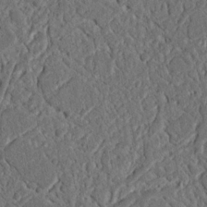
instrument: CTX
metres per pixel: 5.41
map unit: Nhu
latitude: 15.8017
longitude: -74.6113
